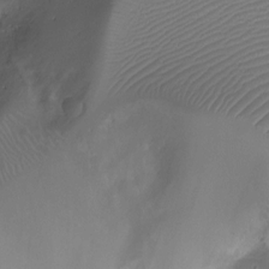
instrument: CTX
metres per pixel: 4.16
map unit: Ht
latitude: -7.1053
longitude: -19.3292
